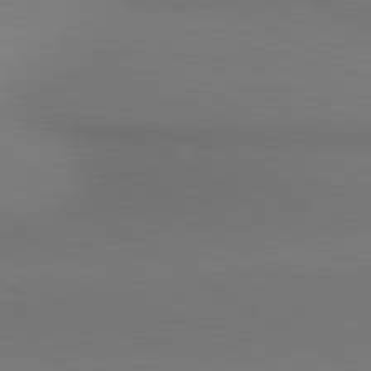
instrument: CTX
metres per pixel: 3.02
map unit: lApd
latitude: 80.8758
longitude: 147.2943
